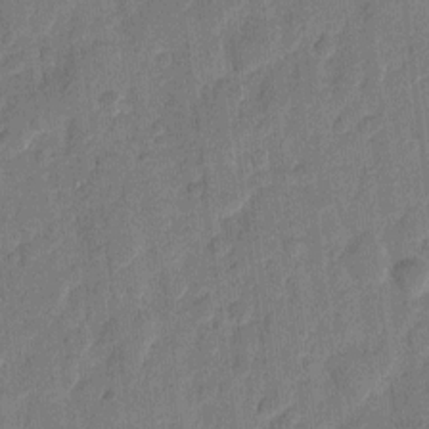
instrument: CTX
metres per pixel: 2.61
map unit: eHh
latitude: 9.9906
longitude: -66.5167
